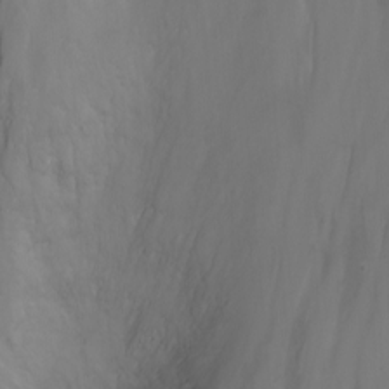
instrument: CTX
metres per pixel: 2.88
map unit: Nhu
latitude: -6.7841
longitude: -76.3845
